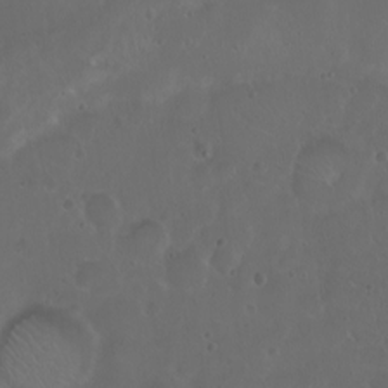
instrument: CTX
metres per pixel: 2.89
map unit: eHh
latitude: 0.8758
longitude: -54.4979
